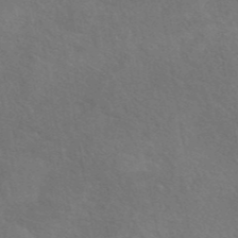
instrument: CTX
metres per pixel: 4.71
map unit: eAb
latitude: 43.1403
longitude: 109.9556
